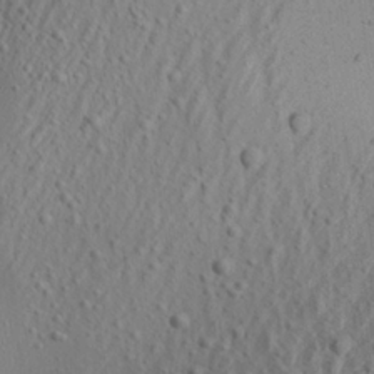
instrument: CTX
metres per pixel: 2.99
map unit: Aa
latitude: 21.8395
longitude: -143.6127
